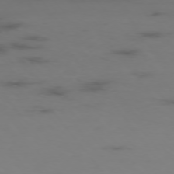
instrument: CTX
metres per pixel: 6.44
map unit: Hpe
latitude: -75.7856
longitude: -19.9339
